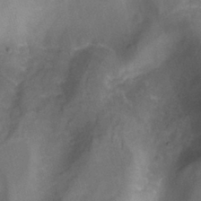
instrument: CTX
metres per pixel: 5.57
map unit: Nhu
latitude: -12.6708
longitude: -74.1200
